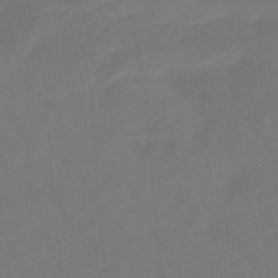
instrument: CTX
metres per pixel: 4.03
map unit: lHb
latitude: -48.9920
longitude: 83.6533
